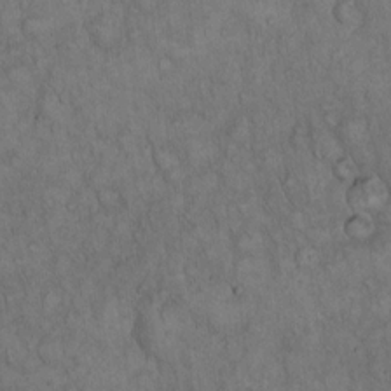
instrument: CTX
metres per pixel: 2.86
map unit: Hto
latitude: 15.5183
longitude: -57.0269
